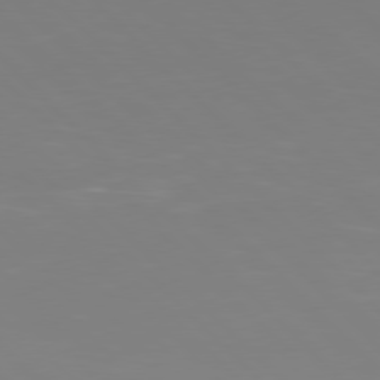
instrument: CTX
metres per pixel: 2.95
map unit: Hpe
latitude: 77.4615
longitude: -167.6882
